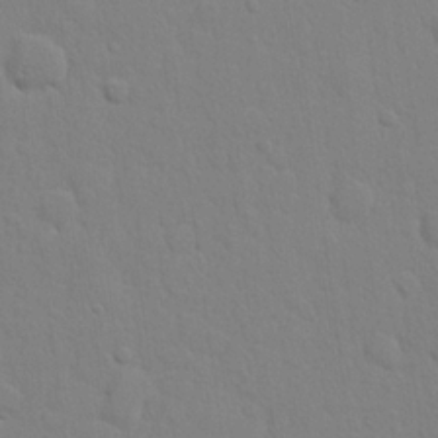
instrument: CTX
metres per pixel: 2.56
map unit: lHvf
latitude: 22.0822
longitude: 141.3698
